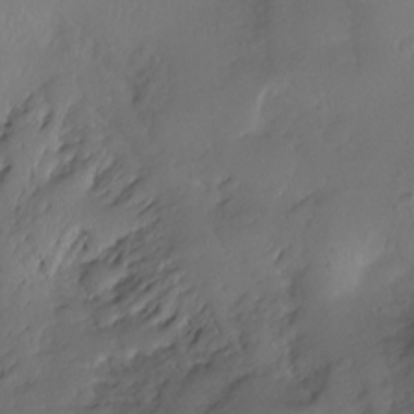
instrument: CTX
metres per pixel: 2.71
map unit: Ht
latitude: -6.2361
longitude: -34.2333
